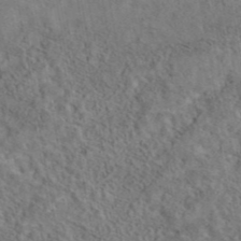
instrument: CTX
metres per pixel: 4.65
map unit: eAb
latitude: 42.8002
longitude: 108.9731
